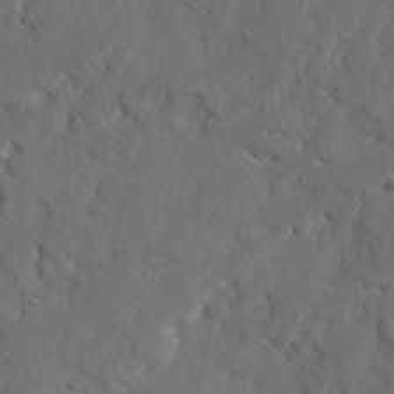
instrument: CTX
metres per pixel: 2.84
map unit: Ave
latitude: 22.8380
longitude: -130.8002
